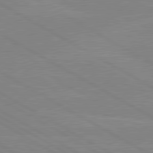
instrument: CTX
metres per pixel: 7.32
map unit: lApd
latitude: 80.2711
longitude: -126.7435
